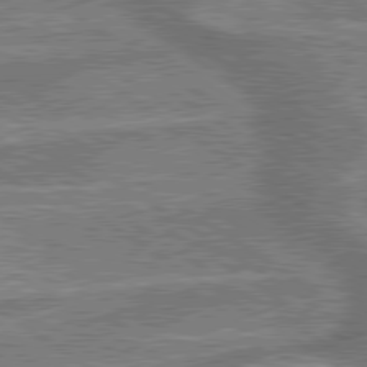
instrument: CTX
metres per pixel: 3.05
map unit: lApd
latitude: 79.8584
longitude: 175.1431
